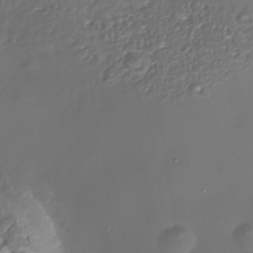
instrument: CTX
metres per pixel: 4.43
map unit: Nhe
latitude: -35.8989
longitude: -90.1200
